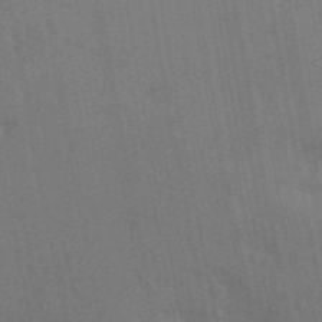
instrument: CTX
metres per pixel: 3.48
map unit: Aa
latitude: 31.3104
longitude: -145.7638
